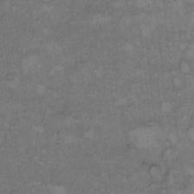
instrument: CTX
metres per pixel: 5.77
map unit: Hto
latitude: 9.3293
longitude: -59.9528
